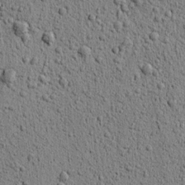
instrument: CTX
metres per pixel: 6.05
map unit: lAvf
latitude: 6.0255
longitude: 164.9542
